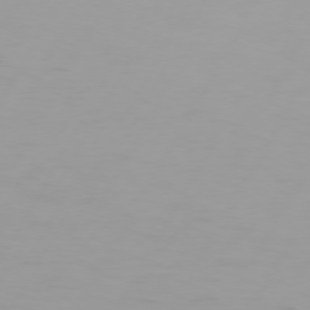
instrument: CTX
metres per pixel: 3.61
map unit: Hpe
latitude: 74.3467
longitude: -125.9528
